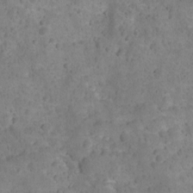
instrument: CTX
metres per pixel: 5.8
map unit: Ave
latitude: 11.7450
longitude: -105.5938
